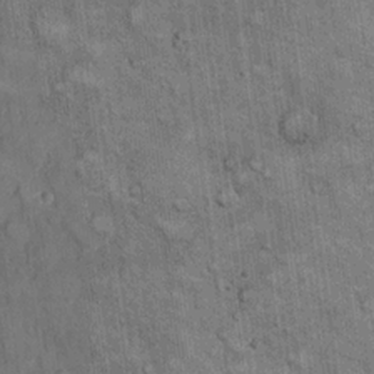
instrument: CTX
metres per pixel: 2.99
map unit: eHh
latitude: 22.6868
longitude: -60.7813
